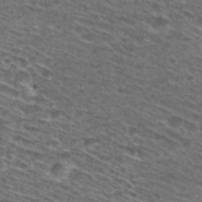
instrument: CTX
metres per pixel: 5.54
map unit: Nhu
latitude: 28.5923
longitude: -48.3089
